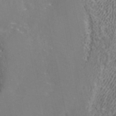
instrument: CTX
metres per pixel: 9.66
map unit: ANa
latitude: 41.2725
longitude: 34.4818
